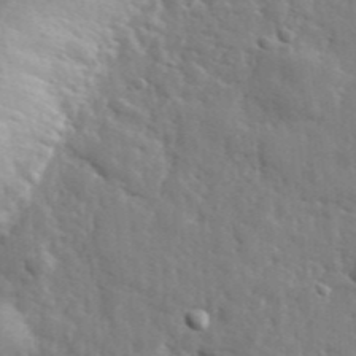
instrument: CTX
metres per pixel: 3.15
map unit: lHvf
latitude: 35.5182
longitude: -88.2145
